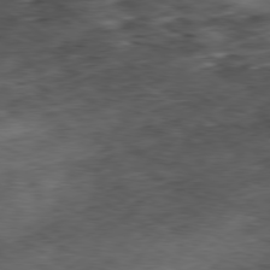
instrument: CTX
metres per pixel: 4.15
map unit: Hpe
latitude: -80.3307
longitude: 22.8975
